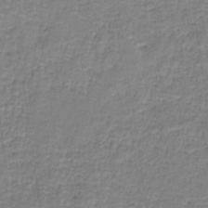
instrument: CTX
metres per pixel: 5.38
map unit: eAb
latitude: -37.3131
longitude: 52.6329
